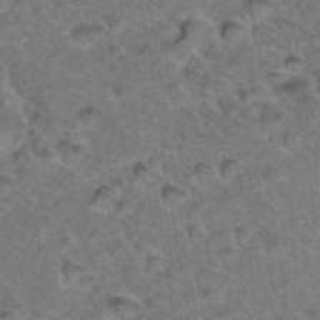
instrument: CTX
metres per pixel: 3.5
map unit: Hto
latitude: 35.9528
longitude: -48.4412
